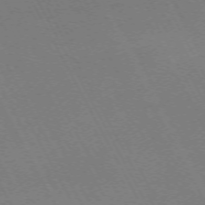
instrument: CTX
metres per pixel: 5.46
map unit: Hpe
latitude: -71.4832
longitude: 9.0297
